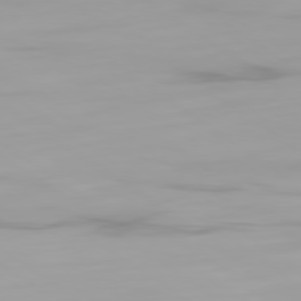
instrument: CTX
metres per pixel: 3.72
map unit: Ap
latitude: -79.4832
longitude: -95.0837
